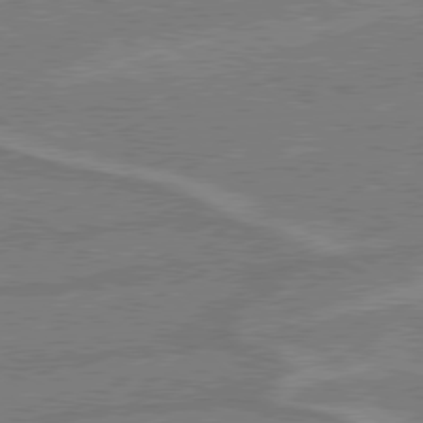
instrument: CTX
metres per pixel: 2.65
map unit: lApd
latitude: 79.0648
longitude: -165.0647
